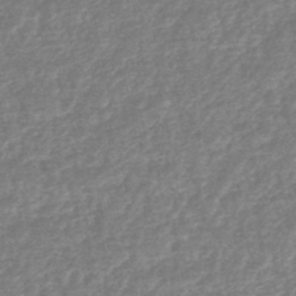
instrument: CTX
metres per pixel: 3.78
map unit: HNhu
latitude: -48.1417
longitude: 96.9353
